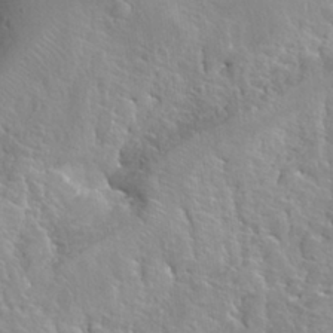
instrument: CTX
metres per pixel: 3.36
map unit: Hto
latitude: 26.9514
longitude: -41.6127
